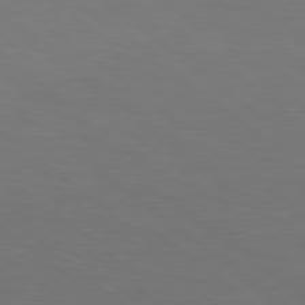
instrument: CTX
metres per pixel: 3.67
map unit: lApd
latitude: 78.7624
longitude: -177.2726
